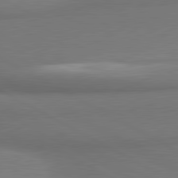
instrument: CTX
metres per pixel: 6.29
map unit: lApd
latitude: 81.2348
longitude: 174.7841
